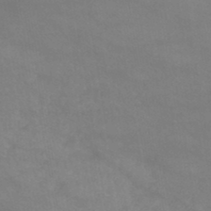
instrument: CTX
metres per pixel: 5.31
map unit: HNb
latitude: -45.6155
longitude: -37.0270
